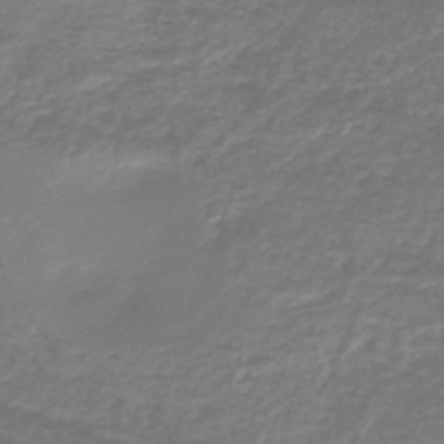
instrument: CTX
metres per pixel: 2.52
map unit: lHb
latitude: -45.2754
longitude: 78.6329
